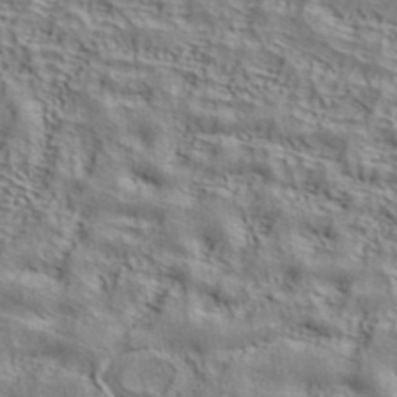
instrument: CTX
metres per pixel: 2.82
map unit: ANa
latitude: 39.1781
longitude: 28.6896
